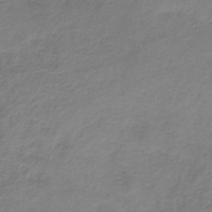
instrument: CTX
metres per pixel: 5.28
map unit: HNb
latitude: -33.9367
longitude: 56.7274
